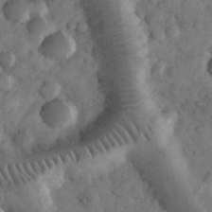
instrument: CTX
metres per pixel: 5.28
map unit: eHh
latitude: 32.4034
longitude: -69.2915
